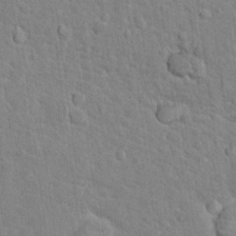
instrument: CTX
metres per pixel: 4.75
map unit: Nhu
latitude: 16.7813
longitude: -32.4790
